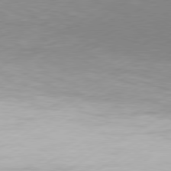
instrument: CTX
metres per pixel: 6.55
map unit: Hpe
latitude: -81.6722
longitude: 14.1417
